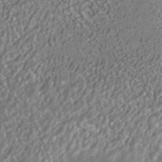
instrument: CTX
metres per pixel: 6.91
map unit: HNhu
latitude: -41.9556
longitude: 103.1809
